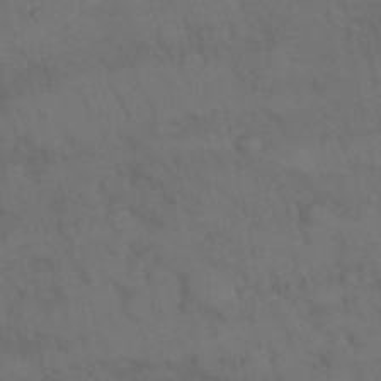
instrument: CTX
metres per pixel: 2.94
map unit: Nhu
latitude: 26.6302
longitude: -69.7828
